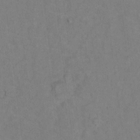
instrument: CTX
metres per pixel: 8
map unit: Hto
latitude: 7.4048
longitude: -37.7639
